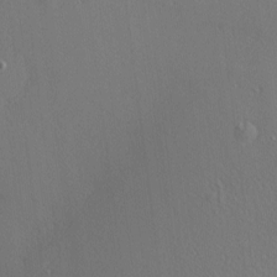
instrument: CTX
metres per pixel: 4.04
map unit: Nhu
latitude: 0.1955
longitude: -78.3656
